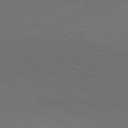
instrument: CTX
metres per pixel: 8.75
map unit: Hpe
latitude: -81.5966
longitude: 14.6897
